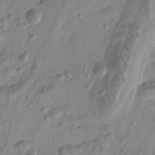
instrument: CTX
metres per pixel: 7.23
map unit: Htu
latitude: -4.2928
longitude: 172.2361
